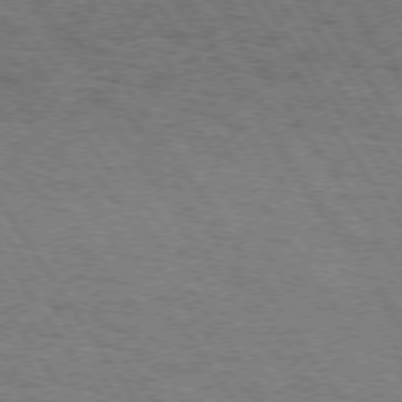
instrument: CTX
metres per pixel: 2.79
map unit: Hpe
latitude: 73.6505
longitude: -124.0255
